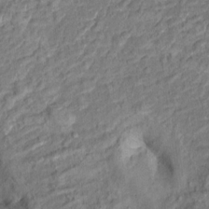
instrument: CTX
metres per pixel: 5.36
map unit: Hto
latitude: 14.8758
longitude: -39.2348
